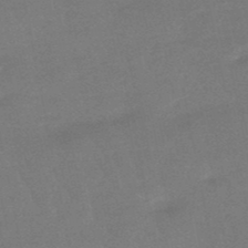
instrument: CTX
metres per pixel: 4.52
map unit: eHb
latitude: -48.8030
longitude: 86.4629
